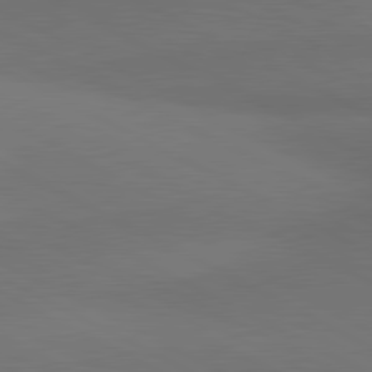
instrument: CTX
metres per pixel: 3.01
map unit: lApd
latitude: 81.0836
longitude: 138.9920
